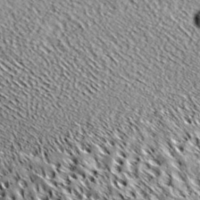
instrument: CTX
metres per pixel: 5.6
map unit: ANa
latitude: 38.8191
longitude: -91.9906
